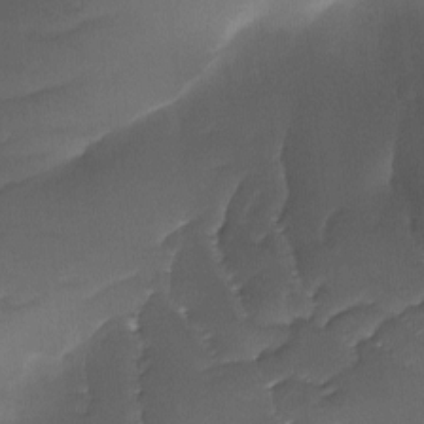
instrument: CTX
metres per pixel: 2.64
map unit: Ave
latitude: -10.3117
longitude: -122.4790
